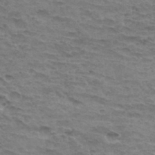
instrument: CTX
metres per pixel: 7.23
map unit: Hto
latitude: 34.3845
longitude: -43.9528
